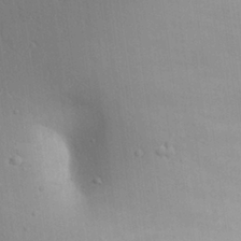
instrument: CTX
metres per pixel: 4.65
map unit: Aa
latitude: 25.5560
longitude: -137.2159
